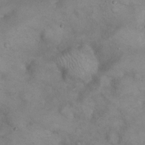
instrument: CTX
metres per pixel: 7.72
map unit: eHh
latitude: 21.5182
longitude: -60.0444
